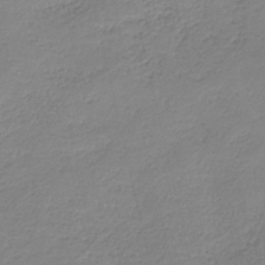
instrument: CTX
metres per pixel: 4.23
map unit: HNb
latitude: -40.9730
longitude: 50.4062
